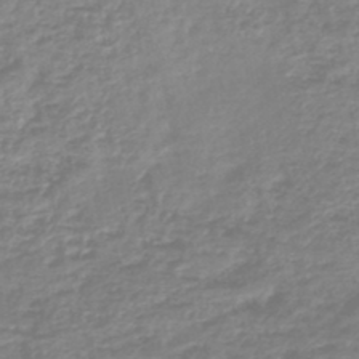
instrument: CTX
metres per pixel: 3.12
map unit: lHb
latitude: -44.5952
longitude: 78.6707
